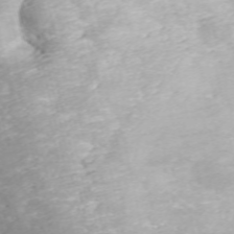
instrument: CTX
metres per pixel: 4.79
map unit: ANa
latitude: 40.3278
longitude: 34.3117
